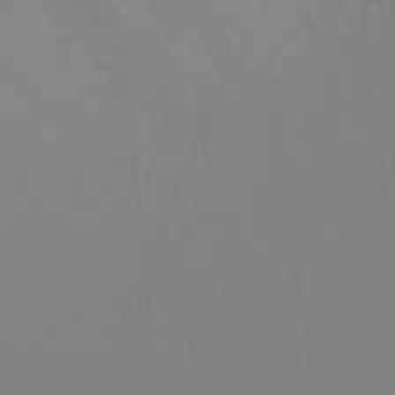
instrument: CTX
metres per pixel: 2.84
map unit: Ht
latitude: -8.6896
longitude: -34.8380
